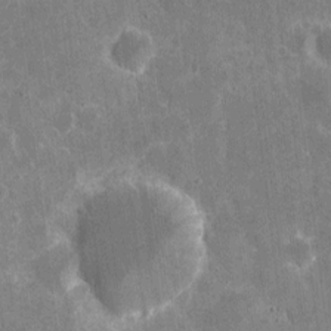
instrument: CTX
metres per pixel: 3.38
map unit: eHh
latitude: 5.5371
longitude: -67.8016
